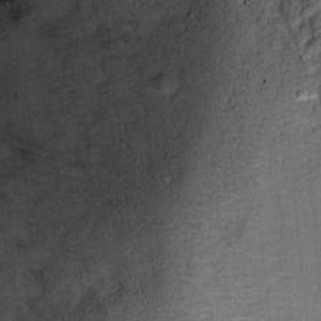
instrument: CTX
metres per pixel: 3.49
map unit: Ht
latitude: 9.2537
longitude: -37.6505
